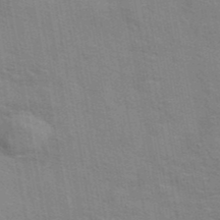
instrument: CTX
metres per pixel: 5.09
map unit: eAb
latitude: 42.6302
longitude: 107.7100
